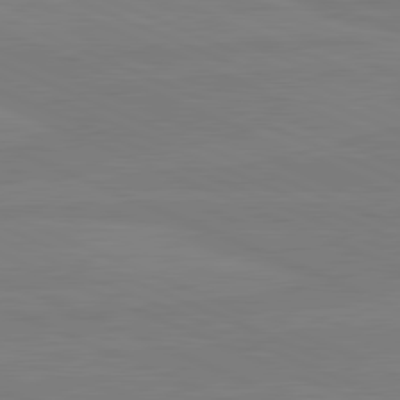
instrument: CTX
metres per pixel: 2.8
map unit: lApd
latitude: 81.5938
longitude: -179.1970
